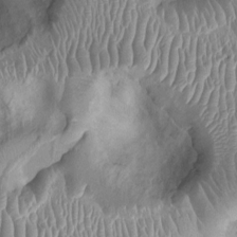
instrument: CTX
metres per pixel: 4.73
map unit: Ht
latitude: -0.2740
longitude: -13.6694
